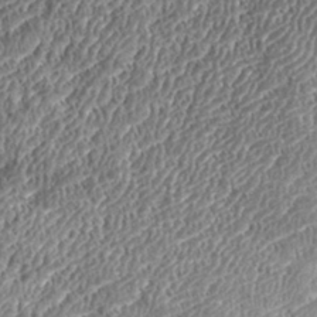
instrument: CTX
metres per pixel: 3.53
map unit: eHh
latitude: 35.2348
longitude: -138.0444
